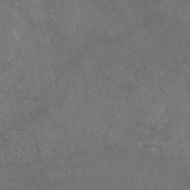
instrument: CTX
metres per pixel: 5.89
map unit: eAb
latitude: 46.7247
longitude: 120.0283
